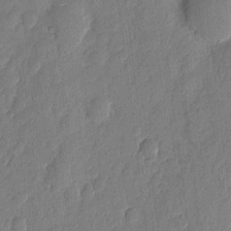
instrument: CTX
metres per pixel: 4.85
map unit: eHh
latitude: 6.5546
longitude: -73.2348
